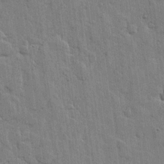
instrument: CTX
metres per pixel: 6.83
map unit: lHvf
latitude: 17.4237
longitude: -116.3467
